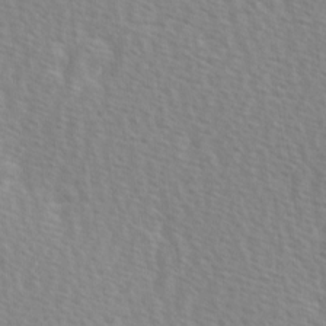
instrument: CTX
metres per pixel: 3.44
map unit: Hve
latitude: 2.4034
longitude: -121.5560
